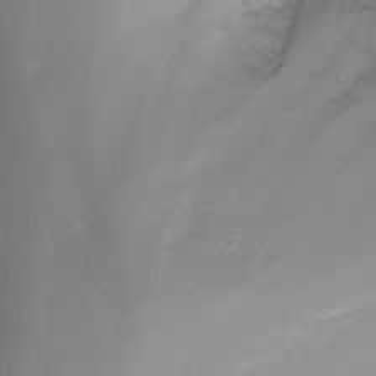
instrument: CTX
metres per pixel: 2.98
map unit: Nhu
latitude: -6.8975
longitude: -83.4615
